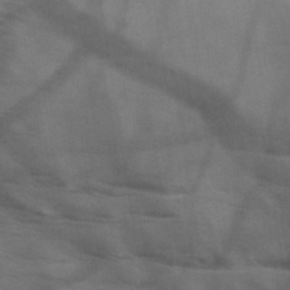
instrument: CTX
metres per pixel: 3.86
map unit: HNb
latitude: -46.2361
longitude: -45.3104
